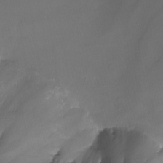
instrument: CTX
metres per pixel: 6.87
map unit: Nhu
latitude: -15.3321
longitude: -56.8380
